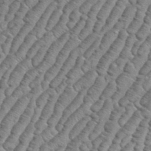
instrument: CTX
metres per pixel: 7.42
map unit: eHh
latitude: 36.8947
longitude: -137.0459
